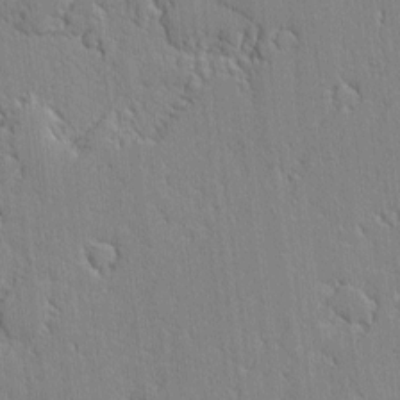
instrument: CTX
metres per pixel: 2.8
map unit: lAvf
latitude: -2.0661
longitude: -109.4048
